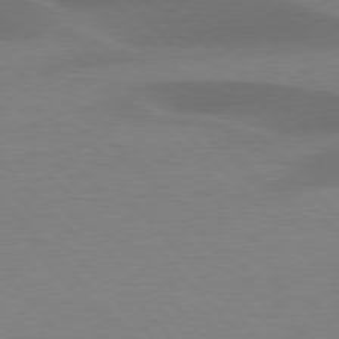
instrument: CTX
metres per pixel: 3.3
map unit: lApd
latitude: 77.1970
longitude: -58.7246
